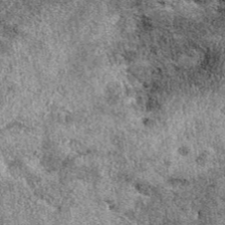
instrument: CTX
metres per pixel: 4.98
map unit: eAb
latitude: 39.3482
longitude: 110.7841
